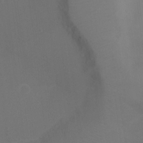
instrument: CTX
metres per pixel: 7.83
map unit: Ht
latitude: -16.9920
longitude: -41.7638
